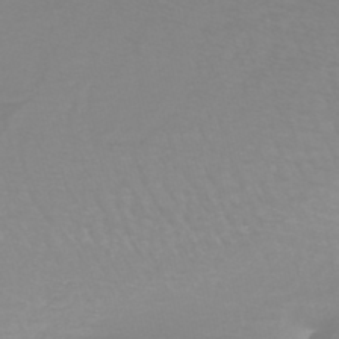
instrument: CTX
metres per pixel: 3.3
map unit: lHb
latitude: -44.1984
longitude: 53.9556
